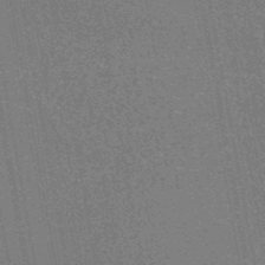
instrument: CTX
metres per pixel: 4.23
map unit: HNhu
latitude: -46.4251
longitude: 99.5210
